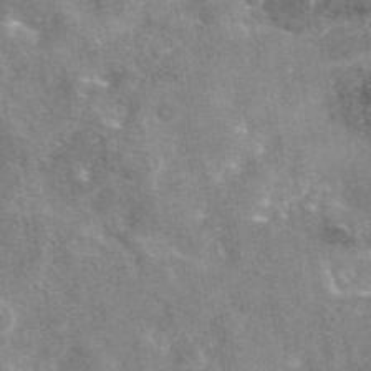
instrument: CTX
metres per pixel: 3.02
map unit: eAb
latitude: 45.7072
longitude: 123.7478
